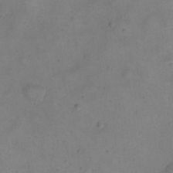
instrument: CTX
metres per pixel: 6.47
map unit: eHh
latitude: 20.8569
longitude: -61.7449
